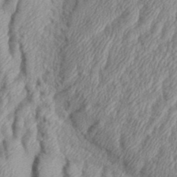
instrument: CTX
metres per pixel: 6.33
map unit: eHh
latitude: 36.3845
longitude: -137.3104
